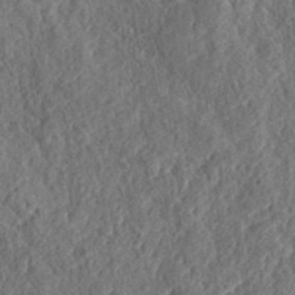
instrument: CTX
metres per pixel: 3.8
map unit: eHh
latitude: 37.3860
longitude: -138.0255
